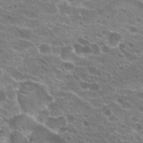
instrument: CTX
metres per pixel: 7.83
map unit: Hto
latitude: 22.1767
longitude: -39.9150
